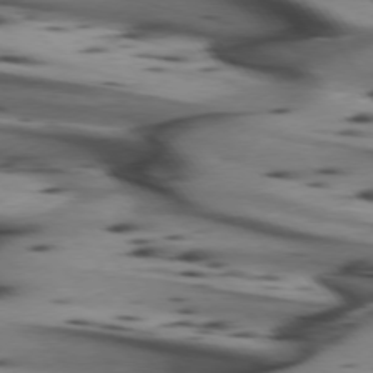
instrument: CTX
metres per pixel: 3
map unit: lApd
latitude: 74.3845
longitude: -65.0080
